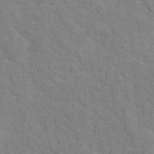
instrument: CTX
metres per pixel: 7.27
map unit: Hto
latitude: 16.6679
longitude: -38.4790
